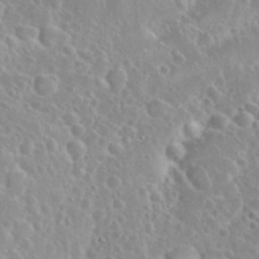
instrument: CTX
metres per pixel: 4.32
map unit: eHh
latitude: 32.0822
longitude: -60.8380
